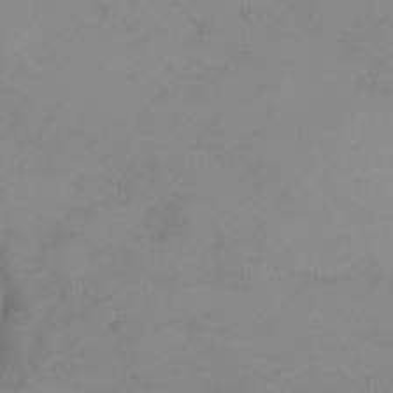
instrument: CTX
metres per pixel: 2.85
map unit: eHh
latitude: -9.1242
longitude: -68.4412
